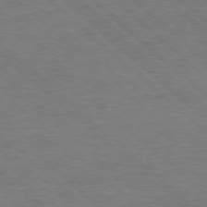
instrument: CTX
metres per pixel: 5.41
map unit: Hpe
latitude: -78.2361
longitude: 16.8030
